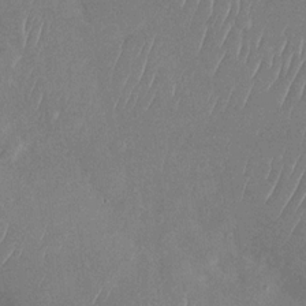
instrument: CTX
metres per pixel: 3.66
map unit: Nhu
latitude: -29.7667
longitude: -60.2711
